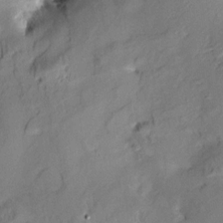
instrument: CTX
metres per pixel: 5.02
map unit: Aa
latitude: 9.3104
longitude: -142.4412
